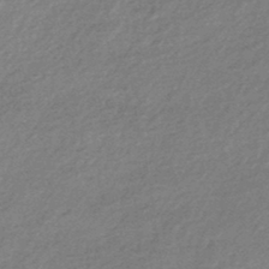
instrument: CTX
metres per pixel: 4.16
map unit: HNhu
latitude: -44.6330
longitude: 93.2565
